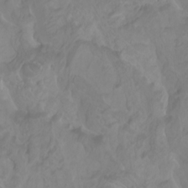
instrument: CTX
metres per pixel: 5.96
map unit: Htu
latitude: -5.1809
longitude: 138.3307
